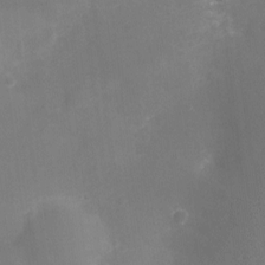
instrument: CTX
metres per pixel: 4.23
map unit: Ht
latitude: -10.2928
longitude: -23.9906
